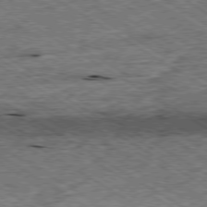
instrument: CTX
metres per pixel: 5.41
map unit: Ap
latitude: -79.7288
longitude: -79.8017
